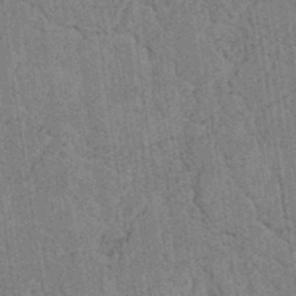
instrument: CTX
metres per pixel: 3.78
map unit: lAvf
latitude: 5.8205
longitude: 164.5007
